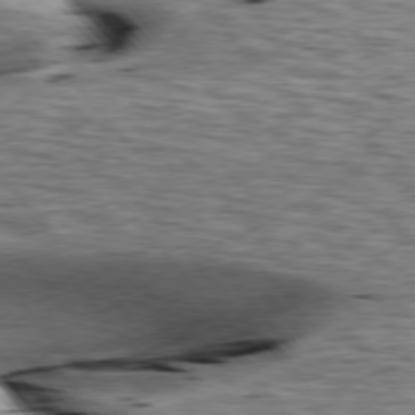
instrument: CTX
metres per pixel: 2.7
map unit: lApd
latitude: 76.6868
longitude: -61.4426
